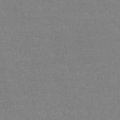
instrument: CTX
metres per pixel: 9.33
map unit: HNb
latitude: -54.1984
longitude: -34.2900
